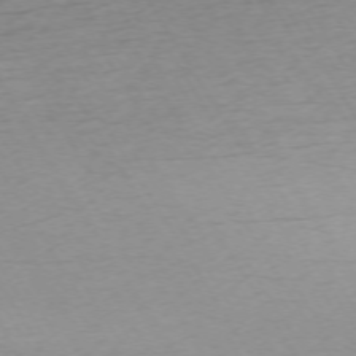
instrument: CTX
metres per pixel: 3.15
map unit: Ap
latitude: -73.2376
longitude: -68.9136
